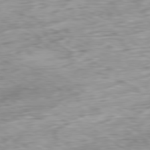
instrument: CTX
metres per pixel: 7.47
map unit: Ap
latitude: -80.0283
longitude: -69.7639
